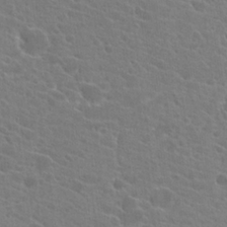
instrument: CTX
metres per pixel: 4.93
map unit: Hto
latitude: 22.6112
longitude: -39.5938
